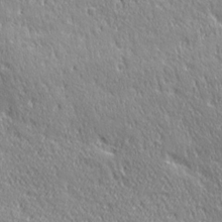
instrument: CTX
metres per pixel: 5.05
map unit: Ave
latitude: 21.3671
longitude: -135.8772
